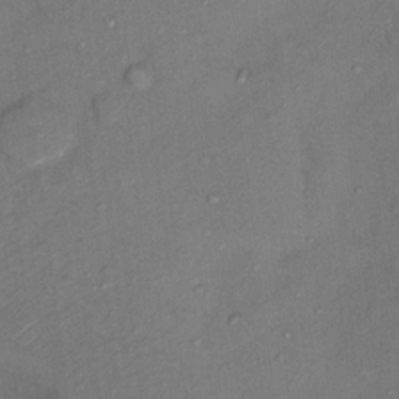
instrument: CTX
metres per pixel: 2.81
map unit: Nhu
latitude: 12.0633
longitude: -28.5734
